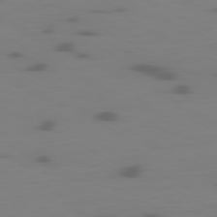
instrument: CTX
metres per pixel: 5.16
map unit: Ap
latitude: -80.6708
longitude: -62.3279
